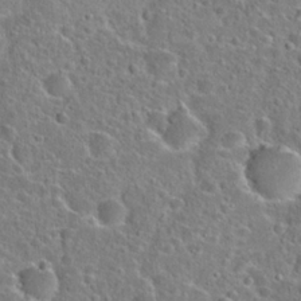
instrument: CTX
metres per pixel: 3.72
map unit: Hto
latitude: 23.4048
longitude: -46.0444
